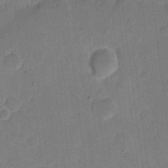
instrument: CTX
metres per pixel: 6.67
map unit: eHh
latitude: 11.2537
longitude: -66.8758
